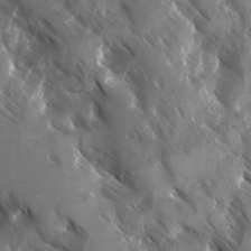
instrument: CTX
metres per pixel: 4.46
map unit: Ave
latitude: -10.7841
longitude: -118.7435
